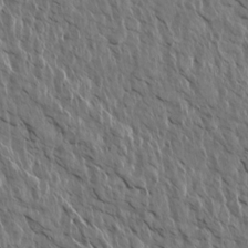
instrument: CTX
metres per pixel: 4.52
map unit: Aa
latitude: 14.3279
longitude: -143.1025
